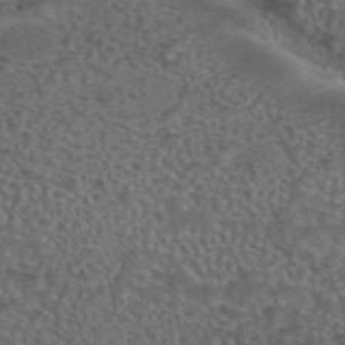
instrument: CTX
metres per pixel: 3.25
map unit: eAb
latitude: 43.6883
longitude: 104.5762
